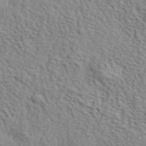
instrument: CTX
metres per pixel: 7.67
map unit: lHvf
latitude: 41.6693
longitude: -87.6127
